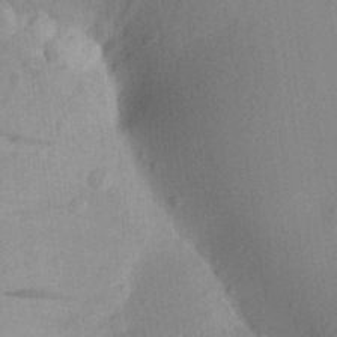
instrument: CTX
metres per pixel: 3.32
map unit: Aa
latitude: 22.6868
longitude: -147.3482
